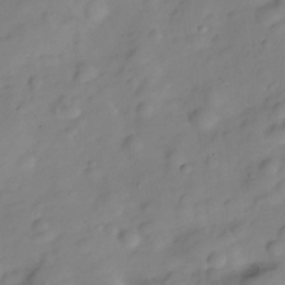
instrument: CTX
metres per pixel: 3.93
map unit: Hve
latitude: -28.3306
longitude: 93.1998
